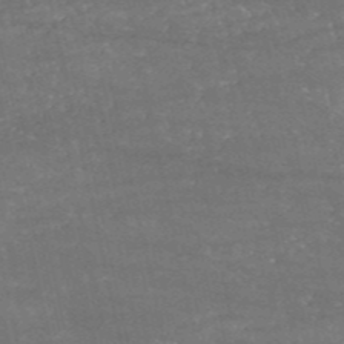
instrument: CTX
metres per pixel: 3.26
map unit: HNb
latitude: -53.1053
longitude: -38.7246
